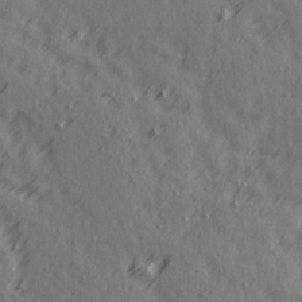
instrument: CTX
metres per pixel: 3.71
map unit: Ave
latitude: 14.3657
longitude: -105.9717
